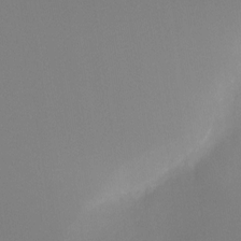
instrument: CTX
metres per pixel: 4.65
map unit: Ht
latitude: -12.3684
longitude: -48.9136
